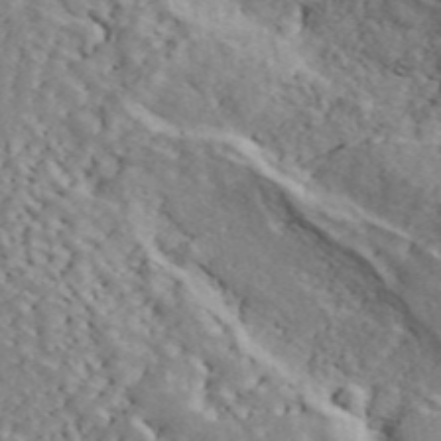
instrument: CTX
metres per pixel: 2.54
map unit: ANa
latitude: 44.5168
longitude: 47.5966
